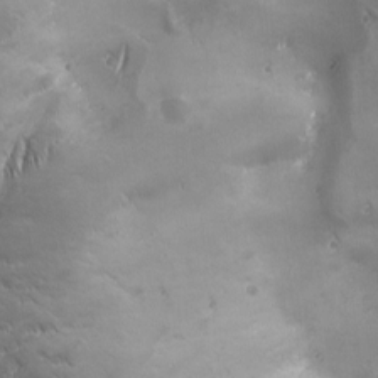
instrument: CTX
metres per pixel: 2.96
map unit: Ave
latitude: -7.2376
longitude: -121.8962
